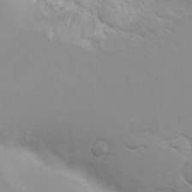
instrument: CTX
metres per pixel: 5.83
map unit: Hto
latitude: 7.5560
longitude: -31.0270
